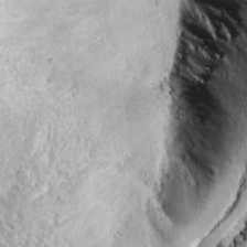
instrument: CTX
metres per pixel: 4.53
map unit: Ave
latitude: 15.5938
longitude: -138.0444
